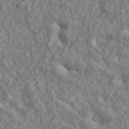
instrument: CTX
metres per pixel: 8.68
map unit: lHvf
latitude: 38.6868
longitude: -91.1403
